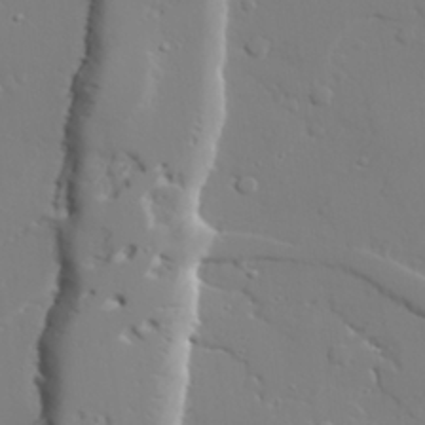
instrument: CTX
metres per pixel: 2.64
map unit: lAvf
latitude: 27.8961
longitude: -108.1766
